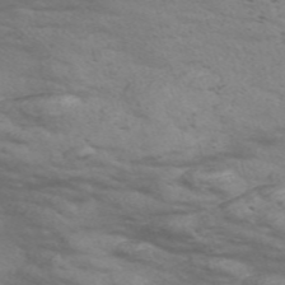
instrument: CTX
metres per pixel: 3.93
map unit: Nve
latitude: -57.5210
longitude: 54.3306
